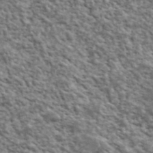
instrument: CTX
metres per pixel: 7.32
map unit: lHvf
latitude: 40.5167
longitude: -87.6694
